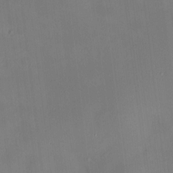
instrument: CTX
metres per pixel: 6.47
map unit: HNhu
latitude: 9.2159
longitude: 10.1984
